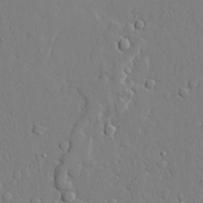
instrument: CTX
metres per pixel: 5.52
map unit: lAvf
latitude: 24.5356
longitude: -110.2523
